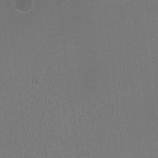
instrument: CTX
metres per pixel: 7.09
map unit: HNhu
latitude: -2.8974
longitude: -1.9906
